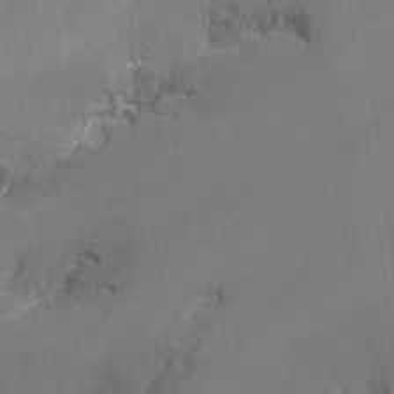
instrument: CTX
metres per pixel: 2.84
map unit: Nhu
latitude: -13.9367
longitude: -59.1214
